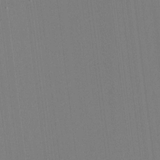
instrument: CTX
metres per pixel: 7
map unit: HNhu
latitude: -1.8612
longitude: -6.2711
